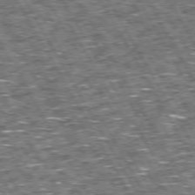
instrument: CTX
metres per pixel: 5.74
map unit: Hpe
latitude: 73.0081
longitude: -125.7260
